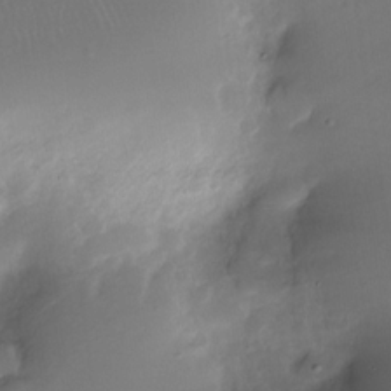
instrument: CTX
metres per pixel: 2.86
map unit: Nhe
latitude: -31.7288
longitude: -117.5749
